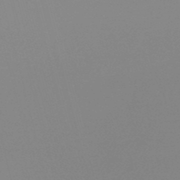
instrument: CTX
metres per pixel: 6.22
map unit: lHb
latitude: -48.9731
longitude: 68.0472
